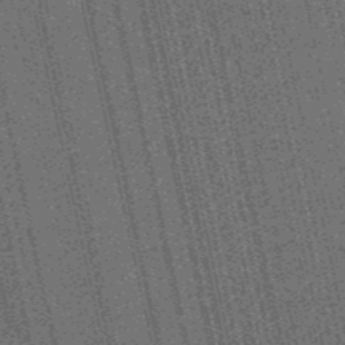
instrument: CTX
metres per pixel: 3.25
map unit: HNb
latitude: -51.9367
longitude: -49.7072
